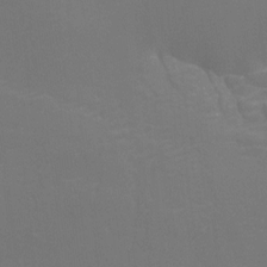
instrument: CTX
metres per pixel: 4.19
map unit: Htu
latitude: -12.8597
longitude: -48.1389
